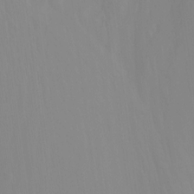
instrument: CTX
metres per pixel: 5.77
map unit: Ht
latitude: -15.3321
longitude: -50.5167
